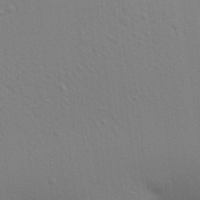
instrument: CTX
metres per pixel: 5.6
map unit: Aa
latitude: 29.3481
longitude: -147.0459
